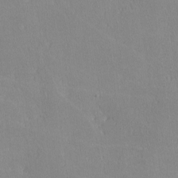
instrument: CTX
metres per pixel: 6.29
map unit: lHvf
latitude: -10.5196
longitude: -99.9339
